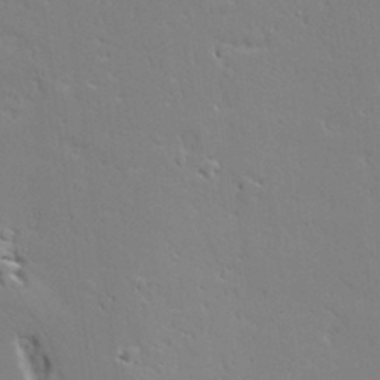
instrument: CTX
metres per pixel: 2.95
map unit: Aa
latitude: 19.4237
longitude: -125.7449
